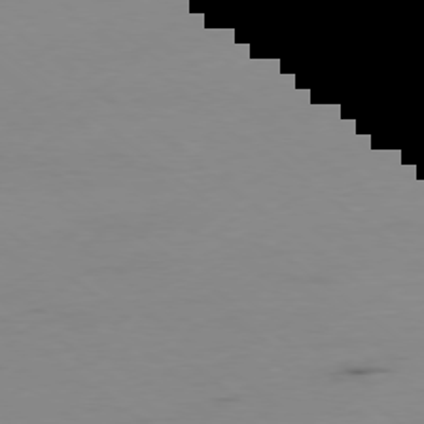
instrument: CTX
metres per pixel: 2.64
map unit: Hpe
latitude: -78.6329
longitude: 13.6722
